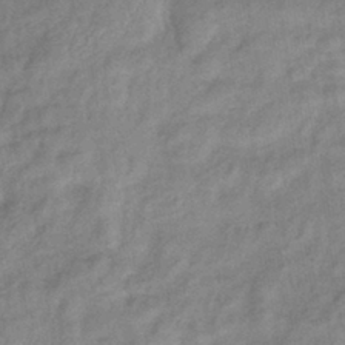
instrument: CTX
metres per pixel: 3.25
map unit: eHb
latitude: -40.3684
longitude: 80.3118
